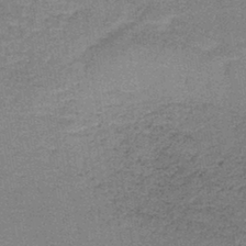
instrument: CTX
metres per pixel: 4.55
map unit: lHb
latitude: -41.2376
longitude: 57.6155
